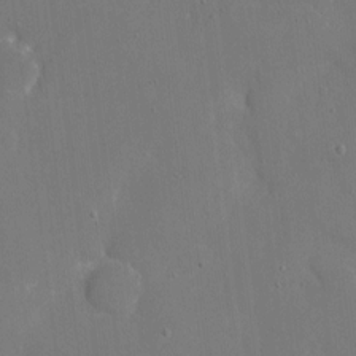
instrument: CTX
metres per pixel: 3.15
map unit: eHh
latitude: 5.4804
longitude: -68.3090
